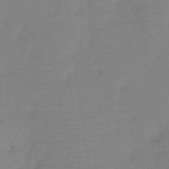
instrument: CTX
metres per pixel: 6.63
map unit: Htu
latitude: -13.5021
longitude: -45.4426
